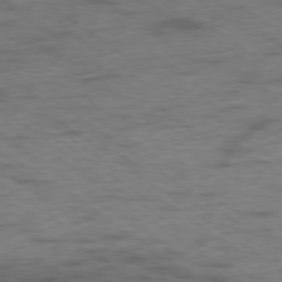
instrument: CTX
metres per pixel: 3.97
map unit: Hpe
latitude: -79.1431
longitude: -22.0444
